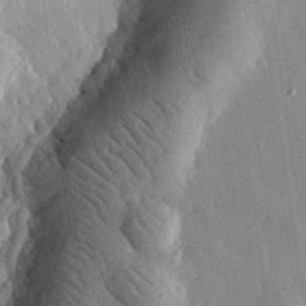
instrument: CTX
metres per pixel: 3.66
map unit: eHh
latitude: 31.5938
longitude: -80.4223
